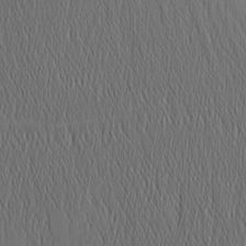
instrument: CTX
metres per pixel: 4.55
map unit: Nhu
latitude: -5.7288
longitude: -153.1214
